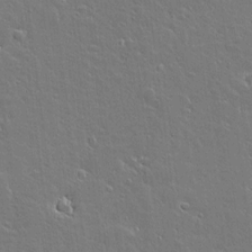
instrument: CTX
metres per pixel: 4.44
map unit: Aa
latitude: 12.0255
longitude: -125.5182
